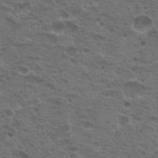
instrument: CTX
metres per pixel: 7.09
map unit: Hto
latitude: 18.8758
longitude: -32.0633
